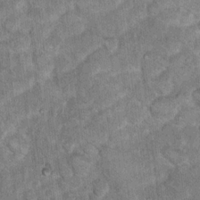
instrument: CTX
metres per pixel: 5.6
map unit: Hto
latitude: 15.0837
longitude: -34.7246
